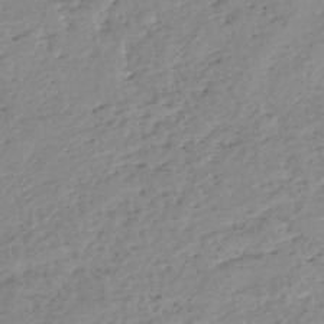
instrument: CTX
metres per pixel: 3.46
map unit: eHh
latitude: -52.5384
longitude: -24.3089
